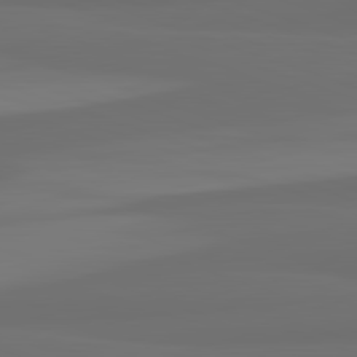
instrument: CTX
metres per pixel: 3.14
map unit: lApd
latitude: 82.7813
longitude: 159.1053
